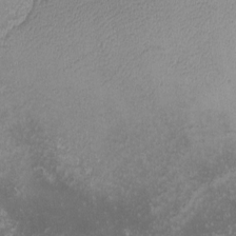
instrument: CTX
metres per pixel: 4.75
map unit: lHvf
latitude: -13.2376
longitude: -101.3482
